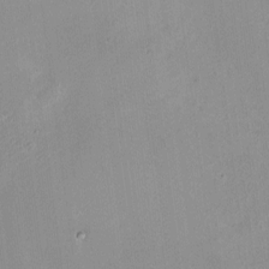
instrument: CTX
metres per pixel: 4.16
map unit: HNhu
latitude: 6.5546
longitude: 9.5588
